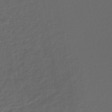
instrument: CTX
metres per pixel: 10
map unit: lHb
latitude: -43.6910
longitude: 71.4643
